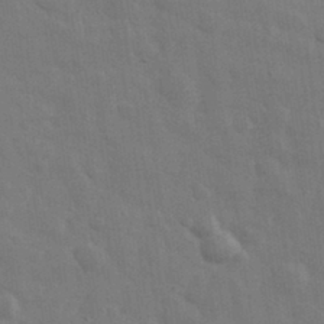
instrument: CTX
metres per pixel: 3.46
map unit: eHh
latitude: 33.2348
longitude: -70.2333
